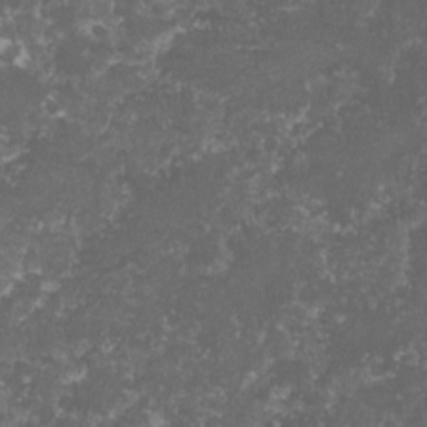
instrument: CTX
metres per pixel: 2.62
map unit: lHvf
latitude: -15.7856
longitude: -99.3103
